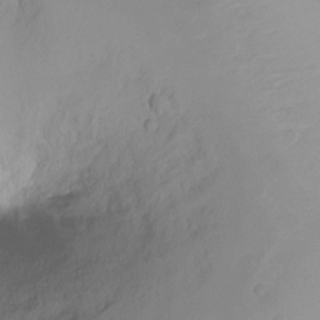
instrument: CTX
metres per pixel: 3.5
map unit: Ht
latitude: -8.2550
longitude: -35.9717
